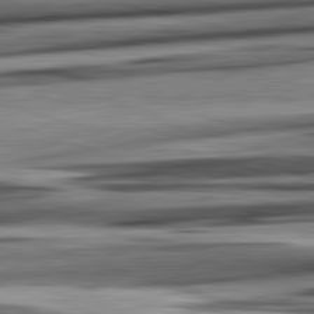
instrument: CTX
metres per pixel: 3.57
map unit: lApd
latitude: 82.8569
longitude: 160.1795
